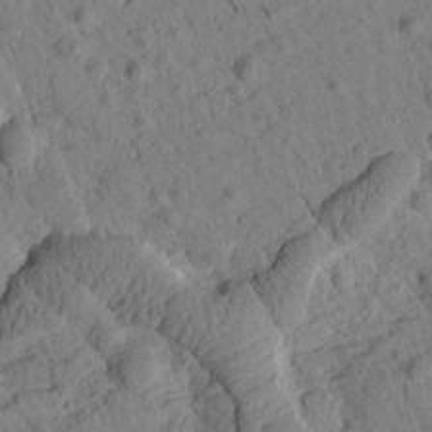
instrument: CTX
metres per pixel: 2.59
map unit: Htu
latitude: 1.6505
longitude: 176.4062
